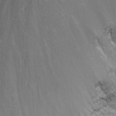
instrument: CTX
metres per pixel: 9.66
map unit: Nhu
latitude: -0.8219
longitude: -78.4034
